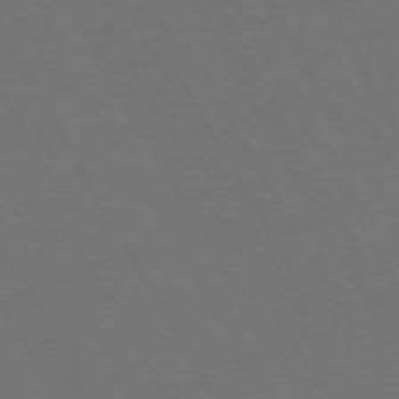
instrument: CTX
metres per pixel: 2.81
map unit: Hpe
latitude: -74.3118
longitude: 8.0850
